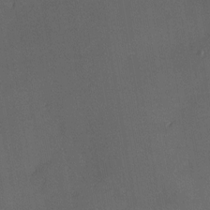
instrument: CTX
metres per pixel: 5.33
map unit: HNhu
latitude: 4.9892
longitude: 14.4818
